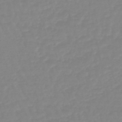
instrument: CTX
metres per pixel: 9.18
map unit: eHb
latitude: -45.1053
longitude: 81.0109
